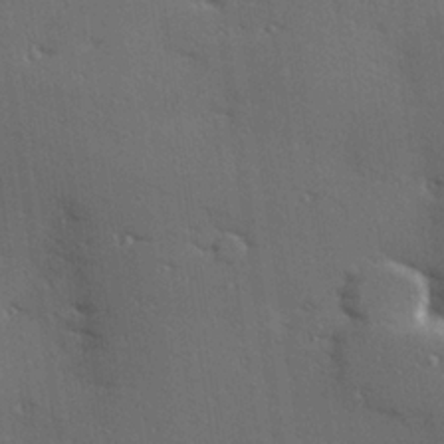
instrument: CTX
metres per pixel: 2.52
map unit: Hve
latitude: 26.2334
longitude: -91.8394
